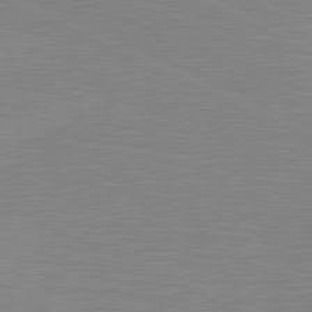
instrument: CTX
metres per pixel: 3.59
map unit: lApd
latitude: 81.7639
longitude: -172.0633
